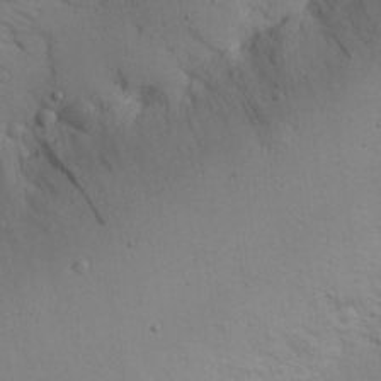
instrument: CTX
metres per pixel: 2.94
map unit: eHh
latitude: 25.6504
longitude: -75.3293
